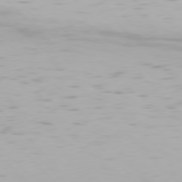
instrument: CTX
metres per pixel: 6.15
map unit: Hpe
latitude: 76.5545
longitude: -133.9150
